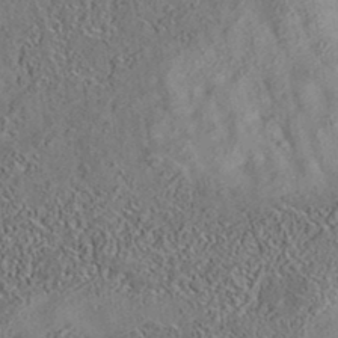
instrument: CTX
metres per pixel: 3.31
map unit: eAb
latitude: 35.4426
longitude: 108.8597
